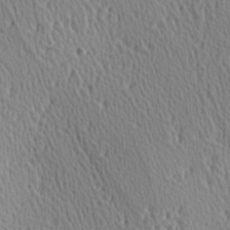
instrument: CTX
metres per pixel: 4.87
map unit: Hve
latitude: 2.0255
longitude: -124.4601
